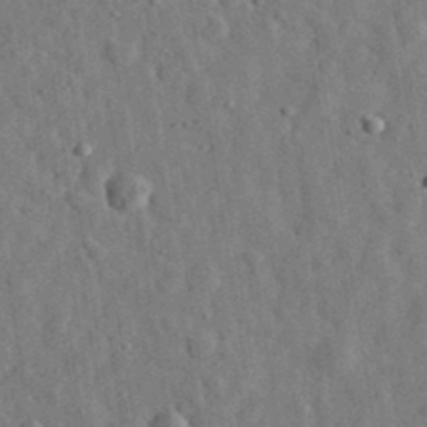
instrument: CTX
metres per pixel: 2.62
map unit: eHh
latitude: 31.9151
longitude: -74.4412
